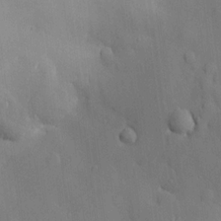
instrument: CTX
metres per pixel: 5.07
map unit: HNhu
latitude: 15.2348
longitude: 11.7856
